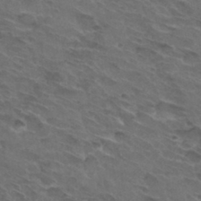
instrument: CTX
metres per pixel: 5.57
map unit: Hto
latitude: 32.0444
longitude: -45.4048
